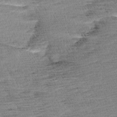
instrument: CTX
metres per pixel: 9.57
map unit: Aa
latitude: 6.9892
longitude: -137.0648
